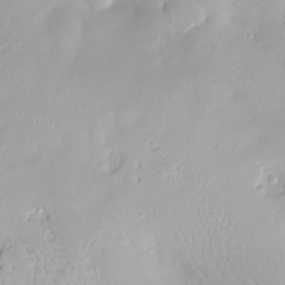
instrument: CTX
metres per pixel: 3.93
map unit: Nve
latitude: -8.3873
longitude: 174.6140
